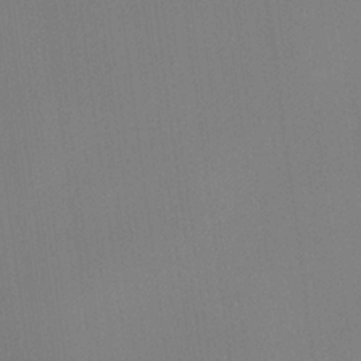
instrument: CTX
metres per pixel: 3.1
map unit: lHvf
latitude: 22.9892
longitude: 140.9353
